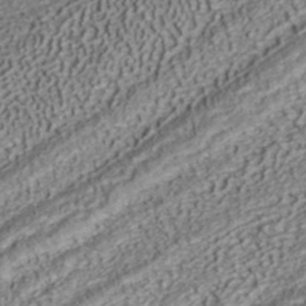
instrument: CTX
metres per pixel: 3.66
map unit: ANa
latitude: 41.5938
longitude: 34.8030
